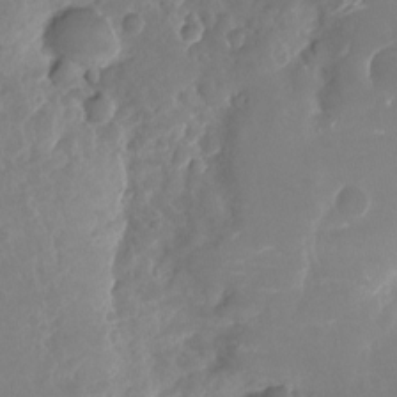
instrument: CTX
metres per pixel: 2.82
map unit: Nhu
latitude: -23.4832
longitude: -73.3671
